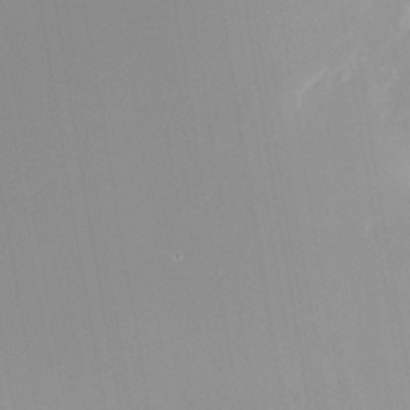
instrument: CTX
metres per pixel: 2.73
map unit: Nhu
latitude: -24.1039
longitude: -73.0081
